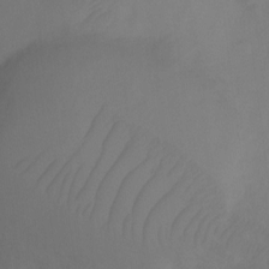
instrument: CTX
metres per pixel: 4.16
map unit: Ht
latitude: 0.2333
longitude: -35.1781
